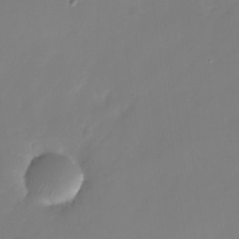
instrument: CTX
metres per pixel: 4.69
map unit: Nhu
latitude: -25.4454
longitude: -71.4048
